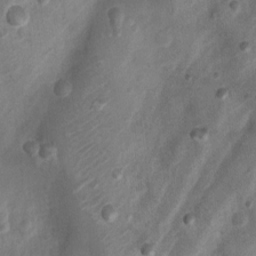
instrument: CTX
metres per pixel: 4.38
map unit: Nhu
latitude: 5.4426
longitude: -18.3089
